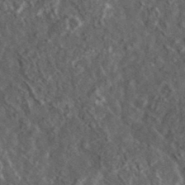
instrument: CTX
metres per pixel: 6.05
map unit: lHvf
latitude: 36.6491
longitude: -87.8961
